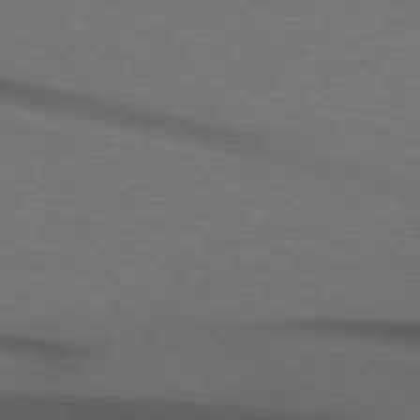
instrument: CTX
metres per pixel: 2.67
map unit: lApd
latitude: 75.7639
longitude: -84.2523
